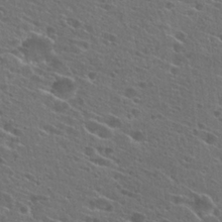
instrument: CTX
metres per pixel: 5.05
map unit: Hto
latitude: 26.2901
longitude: -45.1025
